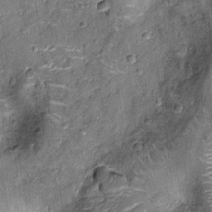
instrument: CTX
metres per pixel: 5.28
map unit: Nhu
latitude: -12.0850
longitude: -21.8961
